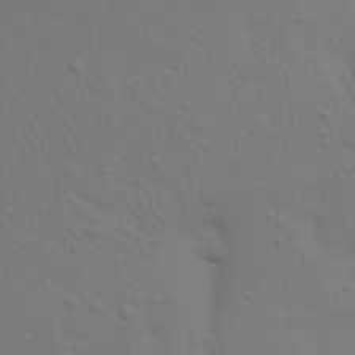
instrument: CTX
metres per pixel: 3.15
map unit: Nhu
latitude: 23.1214
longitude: -73.1593
